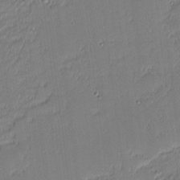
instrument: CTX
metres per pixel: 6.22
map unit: eHh
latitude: -2.6707
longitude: -83.5182
